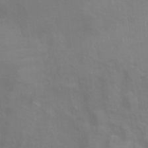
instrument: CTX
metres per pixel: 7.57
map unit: Ht
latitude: 10.7813
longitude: -40.5545
